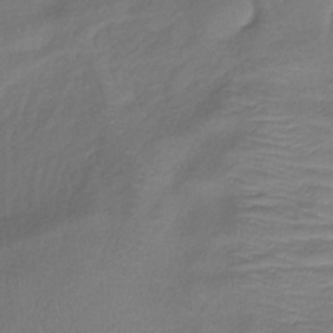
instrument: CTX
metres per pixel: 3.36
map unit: lHb
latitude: -38.8975
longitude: 74.8219
